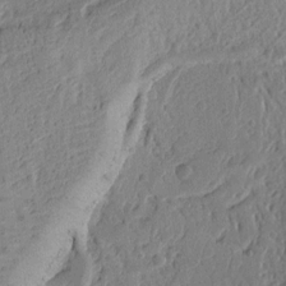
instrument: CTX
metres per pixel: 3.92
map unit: Ht
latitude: 9.4993
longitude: -78.4223
